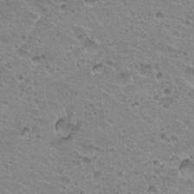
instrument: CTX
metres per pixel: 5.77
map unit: Hto
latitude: 21.1214
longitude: -32.1767
